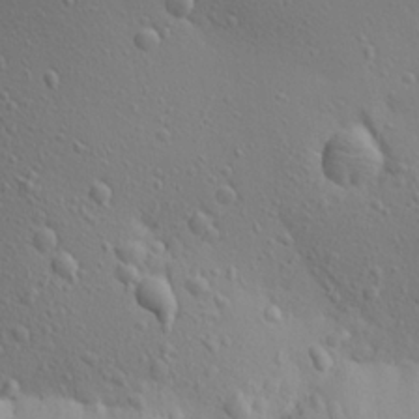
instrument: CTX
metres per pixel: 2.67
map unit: Aa
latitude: 21.7828
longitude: -142.4979
